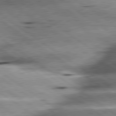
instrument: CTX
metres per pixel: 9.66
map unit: lApd
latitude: 79.9717
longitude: -140.9513
